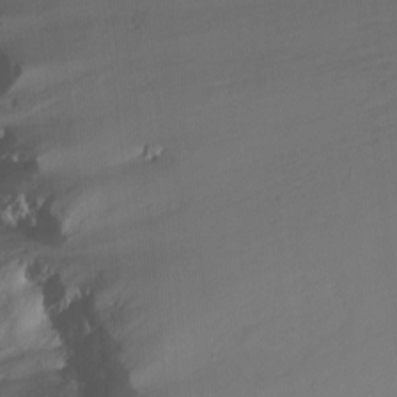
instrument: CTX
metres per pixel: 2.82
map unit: Nhu
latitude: -6.8219
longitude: -45.2159
